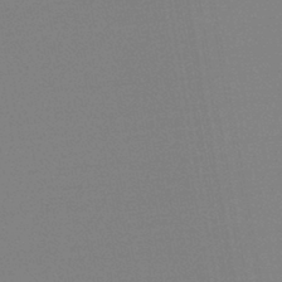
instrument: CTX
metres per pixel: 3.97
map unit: HNb
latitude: -44.3117
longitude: -44.6679
